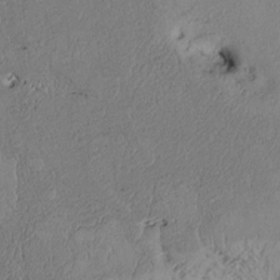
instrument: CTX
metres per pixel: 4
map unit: Htu
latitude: 2.5734
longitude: 149.7289
